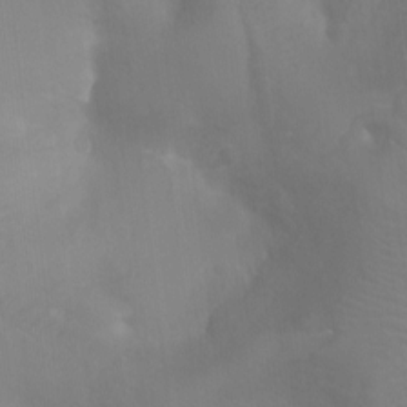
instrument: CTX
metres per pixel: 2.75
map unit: Ht
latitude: -4.2739
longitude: -28.6868
